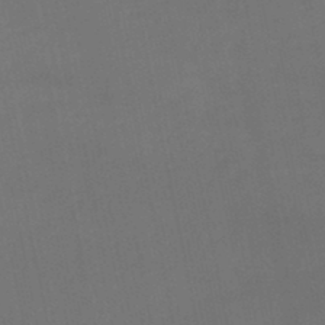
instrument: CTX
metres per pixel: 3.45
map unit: lHb
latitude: -45.8611
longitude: 61.0109
